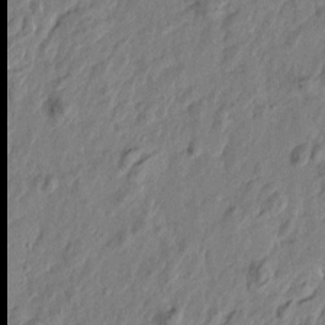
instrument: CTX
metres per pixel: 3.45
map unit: Htu
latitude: -2.4628
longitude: -179.9906
